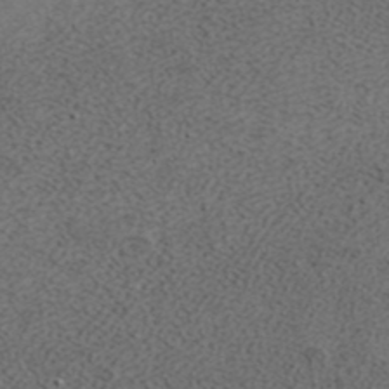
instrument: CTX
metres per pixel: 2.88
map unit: ANa
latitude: 37.7828
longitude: 17.1431
